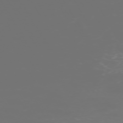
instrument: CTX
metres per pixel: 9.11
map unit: Hpe
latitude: -73.4454
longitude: 4.6140
